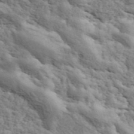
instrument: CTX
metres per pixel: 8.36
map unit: ANa
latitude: 42.4601
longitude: 47.2565
